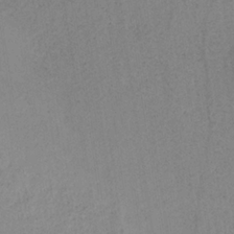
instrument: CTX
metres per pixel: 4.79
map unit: HNb
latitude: -31.7099
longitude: 62.3684
